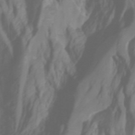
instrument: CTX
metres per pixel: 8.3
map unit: Htu
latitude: -5.3698
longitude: 137.3887
